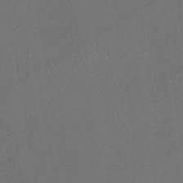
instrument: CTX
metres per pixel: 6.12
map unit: lHb
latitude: -43.8233
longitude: 64.5196
